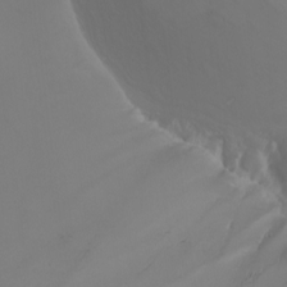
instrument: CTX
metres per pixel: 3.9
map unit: Nhu
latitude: -6.6140
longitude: -91.4804
